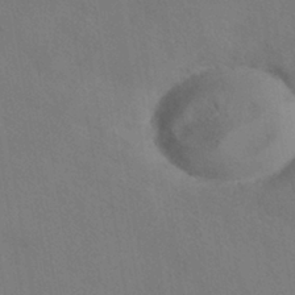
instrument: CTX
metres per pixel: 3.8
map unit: HNhu
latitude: -39.6344
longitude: 100.9352
